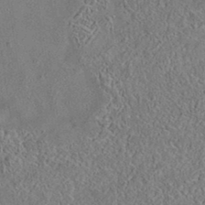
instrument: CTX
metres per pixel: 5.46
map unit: eAb
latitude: 35.6316
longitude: 112.0661
